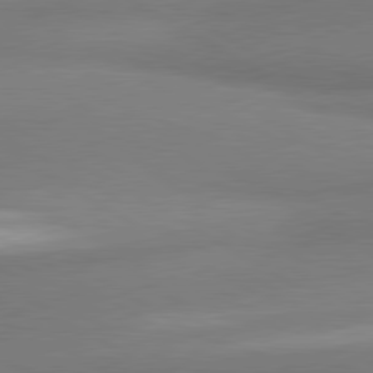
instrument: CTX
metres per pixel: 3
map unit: lApd
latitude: 80.1767
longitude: 177.4077
